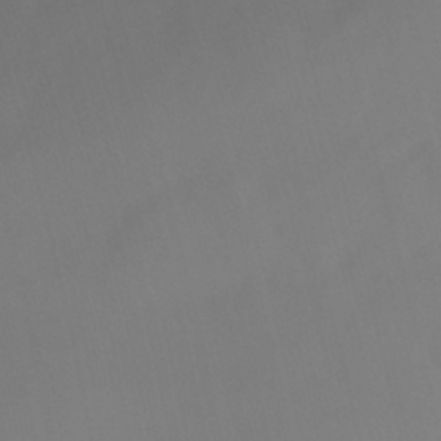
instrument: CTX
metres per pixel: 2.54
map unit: HNhu
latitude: -27.2564
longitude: 74.1984
